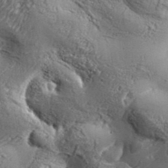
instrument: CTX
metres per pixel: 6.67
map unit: Aa
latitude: 34.1388
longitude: -135.1214
